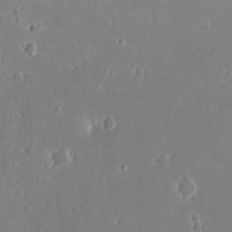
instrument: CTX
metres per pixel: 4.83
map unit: eHh
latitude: 13.8772
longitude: -72.4223
